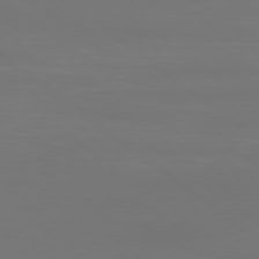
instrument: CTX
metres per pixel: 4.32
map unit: Ap
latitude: -78.2928
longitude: -93.8394
